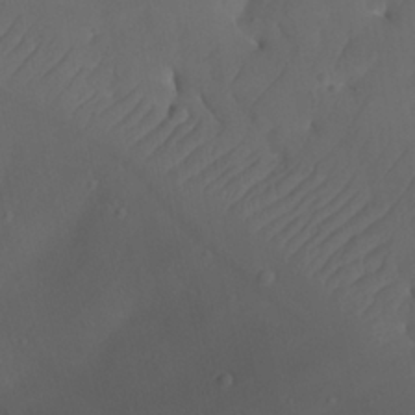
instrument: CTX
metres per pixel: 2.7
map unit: Nhu
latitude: 22.0444
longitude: -72.7436
